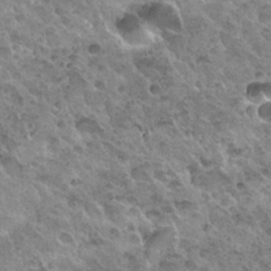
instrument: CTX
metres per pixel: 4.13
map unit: Nhu
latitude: 30.1389
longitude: -54.2522
